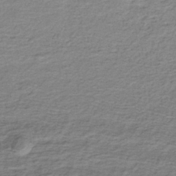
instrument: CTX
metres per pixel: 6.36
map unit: lHb
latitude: -35.4643
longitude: 69.9178
